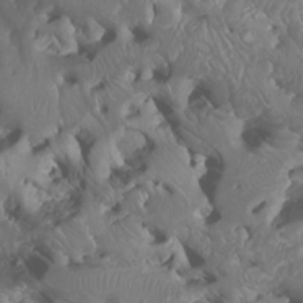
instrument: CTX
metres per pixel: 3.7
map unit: Htu
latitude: -6.5196
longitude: -77.0458
